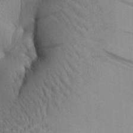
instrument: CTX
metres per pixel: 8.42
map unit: Aa
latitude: 29.1970
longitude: -138.8380
